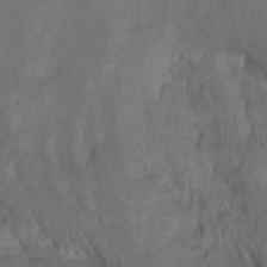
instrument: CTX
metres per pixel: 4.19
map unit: Htu
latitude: -8.5385
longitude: -64.4790
